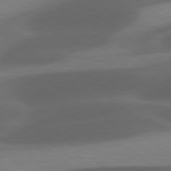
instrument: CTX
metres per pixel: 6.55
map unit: lApd
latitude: 78.6680
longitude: -48.9892
